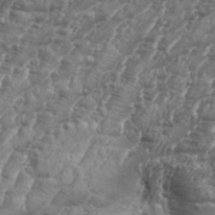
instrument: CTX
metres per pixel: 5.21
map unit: eHh
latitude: 34.8758
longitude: -136.4601
